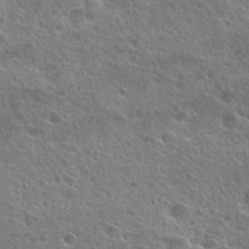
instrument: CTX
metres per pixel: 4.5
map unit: Hto
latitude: 25.5560
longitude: -45.6127
